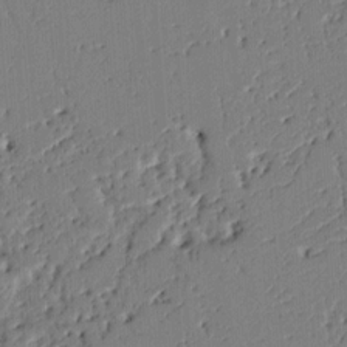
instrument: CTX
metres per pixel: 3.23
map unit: Ht
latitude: 10.5546
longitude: -78.1956
